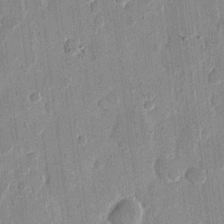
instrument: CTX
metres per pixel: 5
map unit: eHh
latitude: 12.1767
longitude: -68.4223
